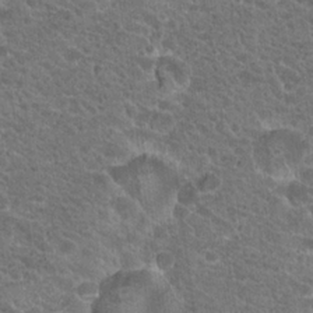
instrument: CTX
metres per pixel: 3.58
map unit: Hto
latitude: 19.6694
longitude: -33.9906
